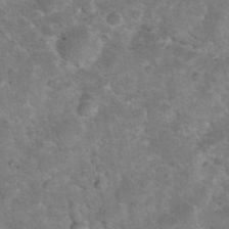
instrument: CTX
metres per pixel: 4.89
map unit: eHh
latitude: 37.3860
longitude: -66.7246
